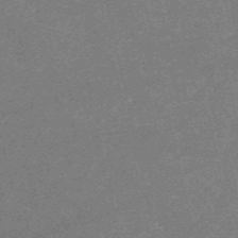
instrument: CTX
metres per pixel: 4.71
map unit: HNb
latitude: -54.7274
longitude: -40.2333
